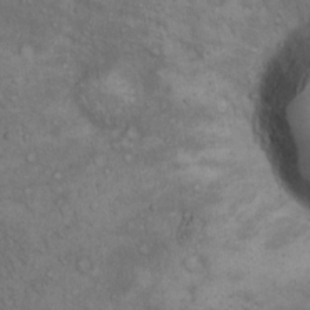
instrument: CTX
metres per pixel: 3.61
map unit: Hto
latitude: 15.4616
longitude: -56.5923
